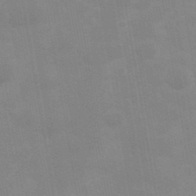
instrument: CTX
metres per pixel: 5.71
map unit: Hve
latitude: 31.0459
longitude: 149.9556
